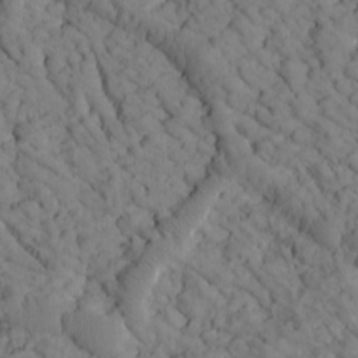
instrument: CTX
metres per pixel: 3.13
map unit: Htu
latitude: -2.0283
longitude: 173.8233
